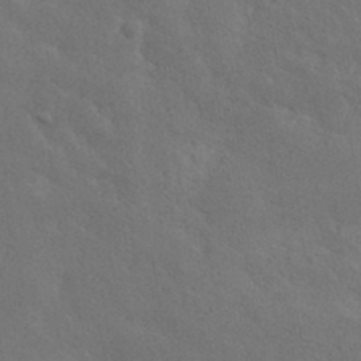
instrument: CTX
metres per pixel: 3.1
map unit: ANa
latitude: 37.3860
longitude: 20.3684
